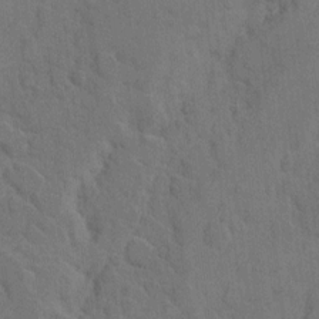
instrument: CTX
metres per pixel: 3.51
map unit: Hto
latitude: 6.3656
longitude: -62.6113
